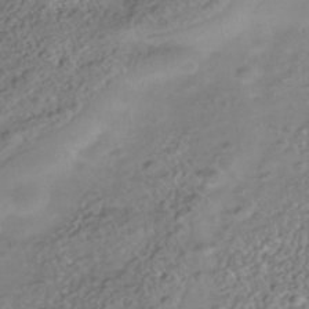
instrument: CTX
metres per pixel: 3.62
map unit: Nhe
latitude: -41.2754
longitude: -100.5735
